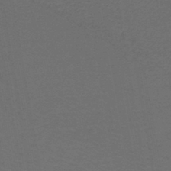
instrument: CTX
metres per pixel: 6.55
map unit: lHb
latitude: -43.9367
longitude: 53.2376
